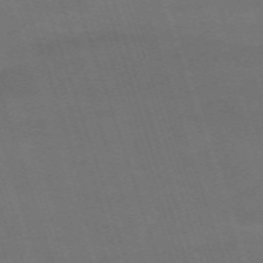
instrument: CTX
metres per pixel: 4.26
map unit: HNb
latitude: -54.5007
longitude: -36.9703
